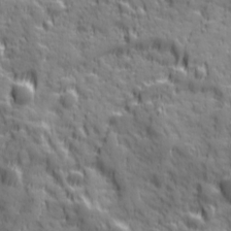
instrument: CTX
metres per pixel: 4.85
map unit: Ave
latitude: 19.5371
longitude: -132.6491
